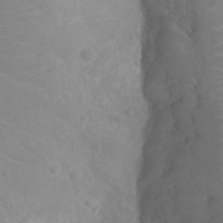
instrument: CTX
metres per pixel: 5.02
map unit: Ht
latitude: -10.0283
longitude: -23.0080
